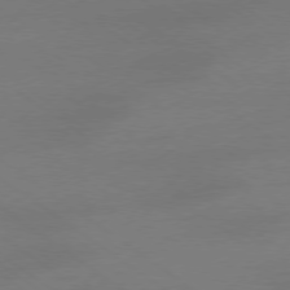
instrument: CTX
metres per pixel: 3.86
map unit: Ap
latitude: -79.0486
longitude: -97.7638
